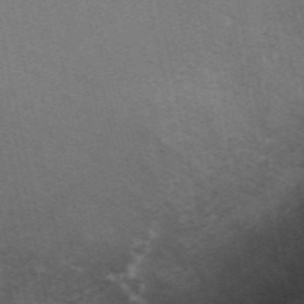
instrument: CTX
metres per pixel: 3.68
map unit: ANa
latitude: 49.5371
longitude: -72.3090
